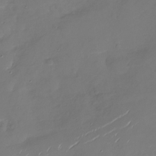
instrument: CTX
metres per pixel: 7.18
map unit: Nhu
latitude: -27.5399
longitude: -76.1200
